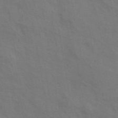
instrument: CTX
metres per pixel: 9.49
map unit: ANa
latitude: 44.1766
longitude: 29.2565
